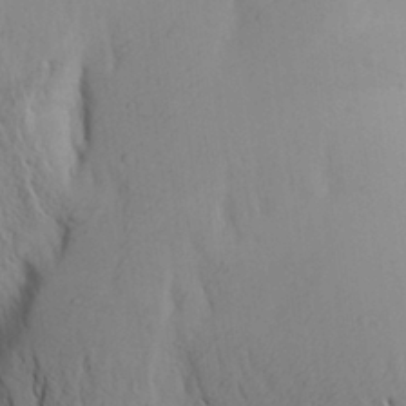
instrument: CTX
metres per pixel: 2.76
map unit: Aa
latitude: 27.4993
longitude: -148.5546
